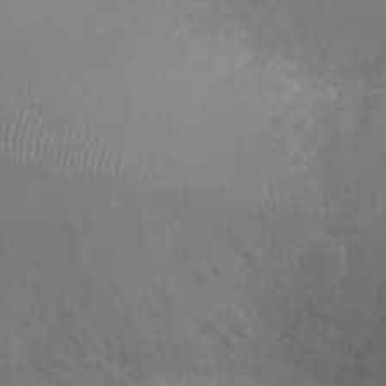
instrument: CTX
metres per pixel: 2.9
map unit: Ht
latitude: -3.7477
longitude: -18.9136
